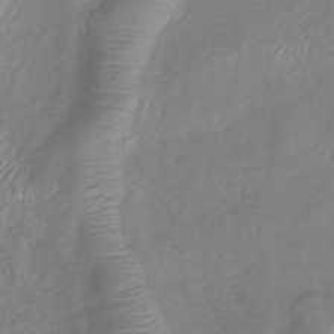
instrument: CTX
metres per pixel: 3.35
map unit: lHb
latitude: -40.8786
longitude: 78.9163
